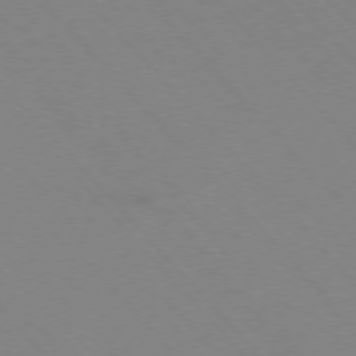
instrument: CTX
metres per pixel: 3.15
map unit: Hpe
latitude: -76.2928
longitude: -19.3481
